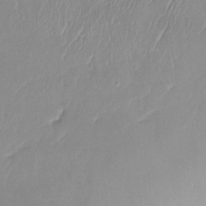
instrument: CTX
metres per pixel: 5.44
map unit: Ht
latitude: -14.2173
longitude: -50.8380
